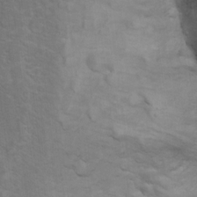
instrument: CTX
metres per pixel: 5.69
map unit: Ht
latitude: 11.1214
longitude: -33.1025
